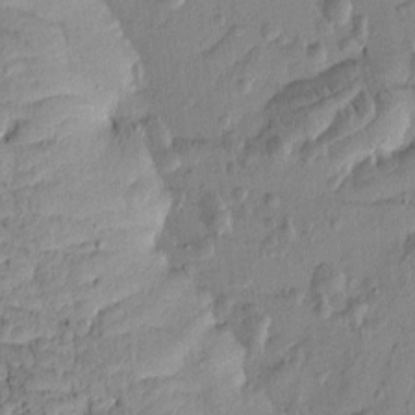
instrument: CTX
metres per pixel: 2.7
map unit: Htu
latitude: -4.2928
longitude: 172.2172
